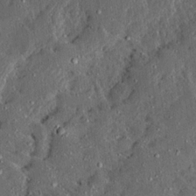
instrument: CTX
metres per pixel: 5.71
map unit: Ave
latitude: 13.9339
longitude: -137.2537
